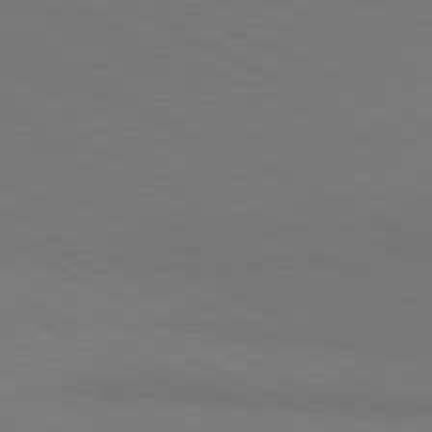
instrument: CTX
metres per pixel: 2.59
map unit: lApd
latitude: 81.0836
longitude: 149.1431
